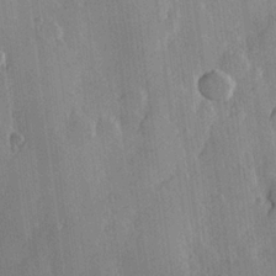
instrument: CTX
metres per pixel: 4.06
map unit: Hve
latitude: 23.1592
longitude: 148.0850
